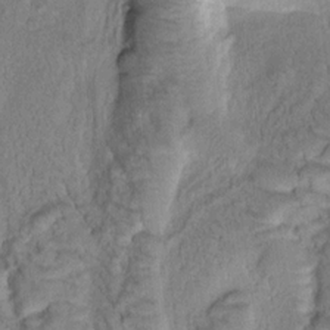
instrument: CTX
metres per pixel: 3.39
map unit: Htu
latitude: -1.0487
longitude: 172.8408
